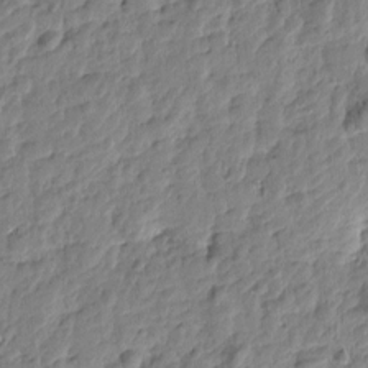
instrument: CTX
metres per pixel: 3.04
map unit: Htu
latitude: -1.1998
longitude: -179.0837
